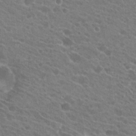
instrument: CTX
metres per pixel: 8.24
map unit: Hto
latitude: 22.8569
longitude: -39.0269
